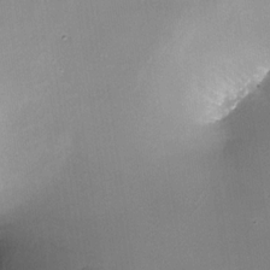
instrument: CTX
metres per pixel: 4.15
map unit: Nhe
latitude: -32.0283
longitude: -116.3656
